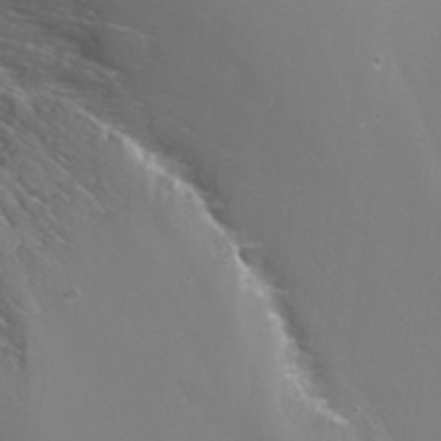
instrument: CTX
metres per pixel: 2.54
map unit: Nhu
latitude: -7.6344
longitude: -75.4049
